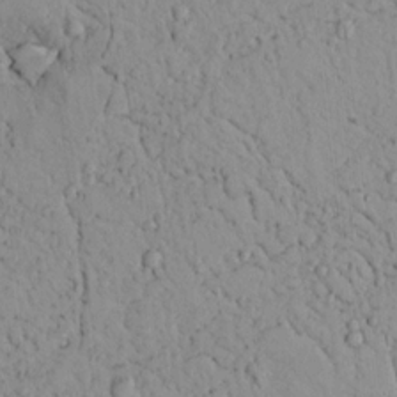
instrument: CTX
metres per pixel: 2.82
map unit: lAvf
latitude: 9.1403
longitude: 168.7652
